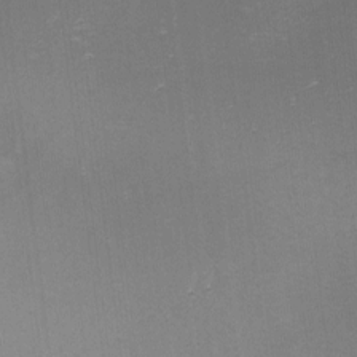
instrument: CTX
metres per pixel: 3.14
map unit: eHh
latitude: -2.2361
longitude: -79.9339
